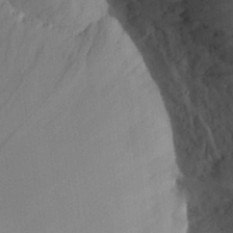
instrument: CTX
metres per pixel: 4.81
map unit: Aa
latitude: 25.7638
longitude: -128.6301
